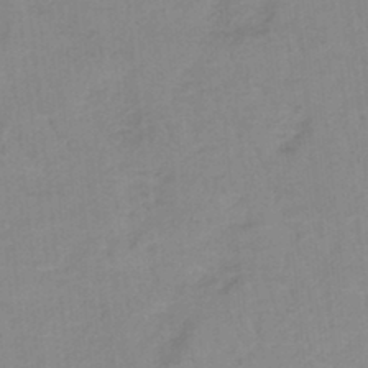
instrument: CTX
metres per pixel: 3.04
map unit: HNb
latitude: -36.0472
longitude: 55.8045
